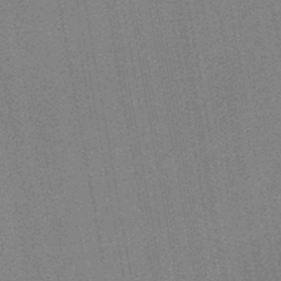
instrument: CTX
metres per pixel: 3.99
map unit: HNb
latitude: -47.1053
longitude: -39.5749
